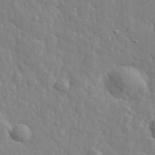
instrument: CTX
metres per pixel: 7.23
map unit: lHvf
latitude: 35.5182
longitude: -88.0444
